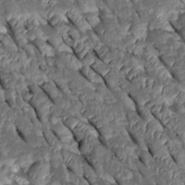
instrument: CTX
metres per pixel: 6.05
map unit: Htu
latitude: 0.6679
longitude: 148.1795
